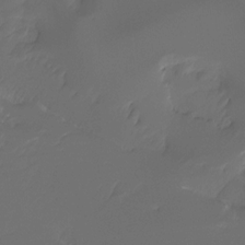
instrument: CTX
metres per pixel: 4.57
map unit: Htu
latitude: -13.0675
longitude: -72.0255
